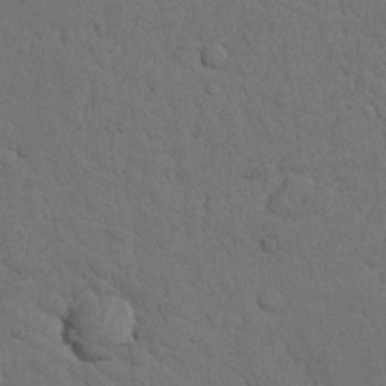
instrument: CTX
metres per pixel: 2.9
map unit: Nhu
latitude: 21.9150
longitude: -74.6113
